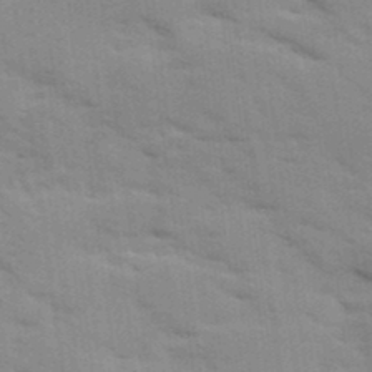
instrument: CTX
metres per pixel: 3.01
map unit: Ave
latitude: 10.8569
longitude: -102.4034
